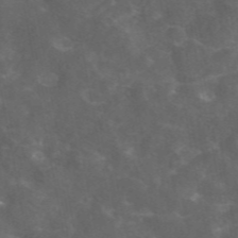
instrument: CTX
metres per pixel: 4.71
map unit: eAb
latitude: 46.3468
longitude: 125.7666
